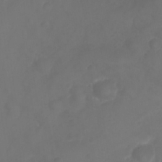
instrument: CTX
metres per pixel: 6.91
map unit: Nhu
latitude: 25.2348
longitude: -63.1026
